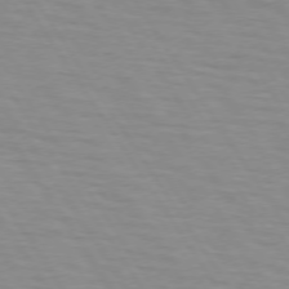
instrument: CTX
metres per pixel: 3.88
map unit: lApd
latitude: 73.3482
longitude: -71.3293
